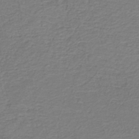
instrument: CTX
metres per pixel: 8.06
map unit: HNb
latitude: -42.4062
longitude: 50.5952
